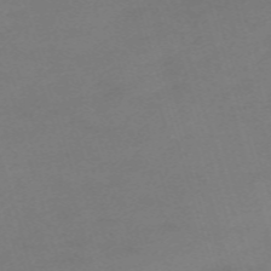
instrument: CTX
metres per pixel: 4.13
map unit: eHh
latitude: -61.5966
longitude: 49.3888
